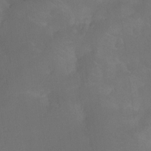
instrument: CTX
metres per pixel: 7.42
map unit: Ht
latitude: -10.2362
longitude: -39.3859
